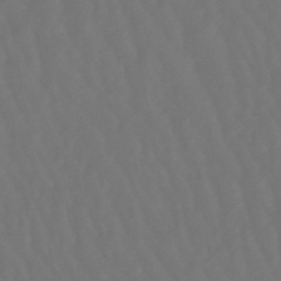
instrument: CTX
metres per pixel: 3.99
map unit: lHb
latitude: -47.6722
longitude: 79.2754
